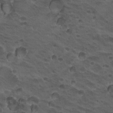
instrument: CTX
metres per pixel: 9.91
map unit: Hto
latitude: 19.8394
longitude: -32.3845
